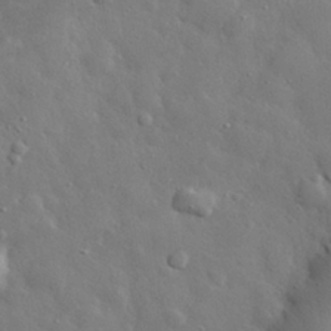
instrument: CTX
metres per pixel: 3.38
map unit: eHh
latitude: 28.8758
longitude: -78.6869
